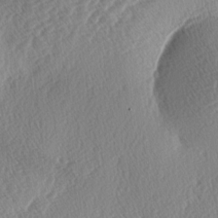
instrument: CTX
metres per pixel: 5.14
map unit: lAa
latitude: -3.0864
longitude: -128.2522
